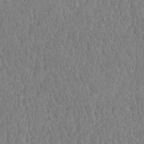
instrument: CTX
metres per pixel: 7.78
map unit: HNhu
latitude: -48.2740
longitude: 30.0661
